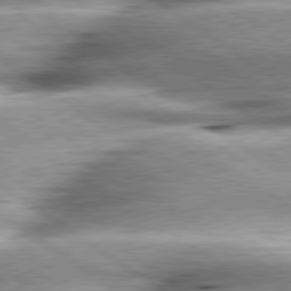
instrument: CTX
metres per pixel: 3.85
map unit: lApd
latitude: 79.8773
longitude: -141.1025
